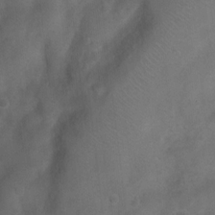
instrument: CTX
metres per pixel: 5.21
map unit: Nhu
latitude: 4.9514
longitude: -24.7624
